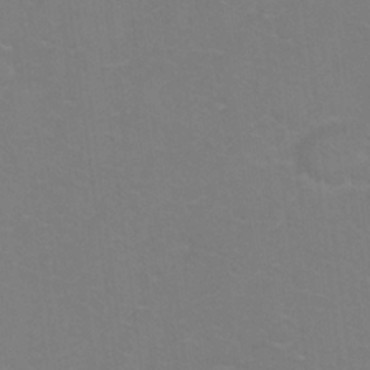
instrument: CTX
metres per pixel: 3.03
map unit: Ht
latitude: 1.2726
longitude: -32.7057
